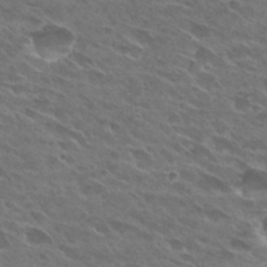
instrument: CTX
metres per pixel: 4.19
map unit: Hto
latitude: 27.6883
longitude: -42.4223
